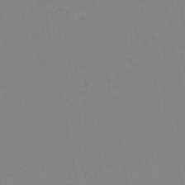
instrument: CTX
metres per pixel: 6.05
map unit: HNb
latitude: -51.0486
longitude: -53.1970
